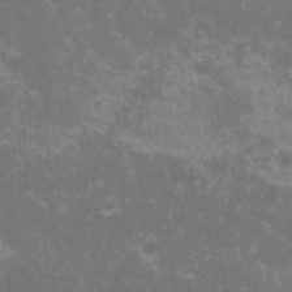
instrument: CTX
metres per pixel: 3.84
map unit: eHh
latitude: -0.9353
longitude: -85.3482
